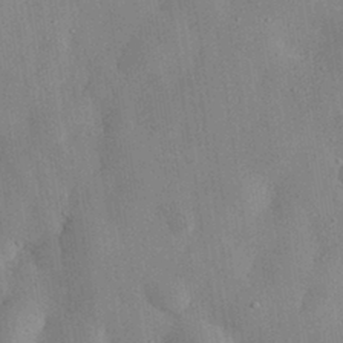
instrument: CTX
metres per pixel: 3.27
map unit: eHh
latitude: 30.9703
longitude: -76.4034
